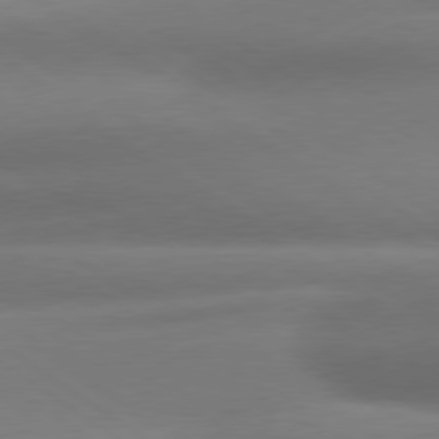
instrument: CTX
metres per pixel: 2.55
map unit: lApd
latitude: 79.2726
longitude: -134.7435
